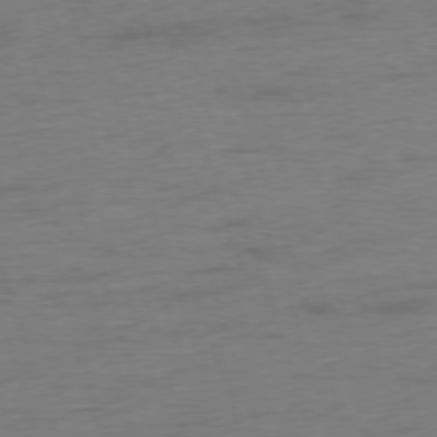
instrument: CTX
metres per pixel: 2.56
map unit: Ap
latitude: -75.9178
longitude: -73.2915
